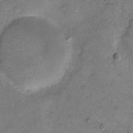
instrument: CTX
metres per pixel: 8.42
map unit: eHh
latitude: 11.7261
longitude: -63.6316
